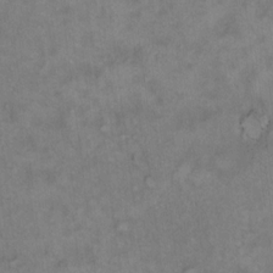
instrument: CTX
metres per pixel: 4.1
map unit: Hto
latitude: 12.0633
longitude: -60.5923
